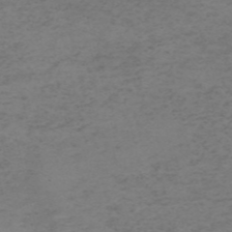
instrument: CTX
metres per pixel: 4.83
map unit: HNb
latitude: -55.2376
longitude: -46.6680
